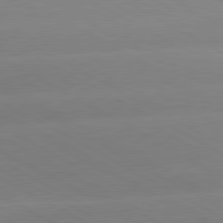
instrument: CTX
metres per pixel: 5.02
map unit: lApd
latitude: 80.6113
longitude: -153.6694
